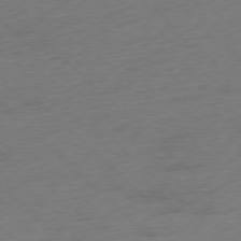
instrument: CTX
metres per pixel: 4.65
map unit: Ap
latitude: -77.8989
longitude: -71.8016
